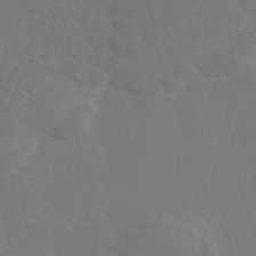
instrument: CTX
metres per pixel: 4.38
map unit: eAb
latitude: 45.9717
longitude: 112.5763
